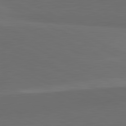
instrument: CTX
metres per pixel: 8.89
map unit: lApd
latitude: 81.9339
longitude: 158.1416
